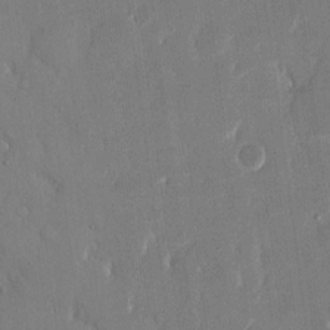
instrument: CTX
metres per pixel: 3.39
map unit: eHh
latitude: 14.9892
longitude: -70.6112
